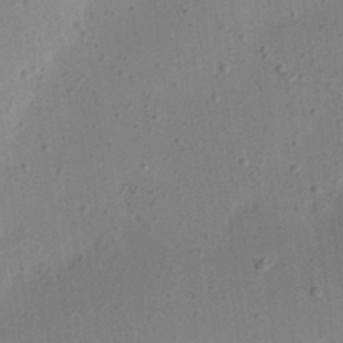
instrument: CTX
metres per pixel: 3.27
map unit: eHh
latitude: 24.6679
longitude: -70.1956
